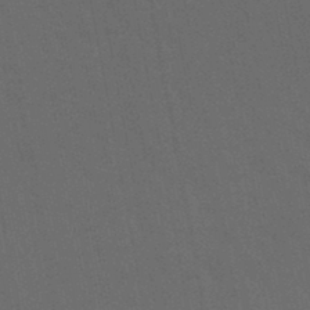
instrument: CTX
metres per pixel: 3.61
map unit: lHb
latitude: -43.6154
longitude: 67.4454
